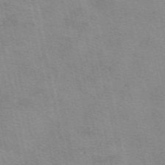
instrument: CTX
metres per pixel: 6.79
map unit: eAb
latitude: 50.9135
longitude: 108.1795
